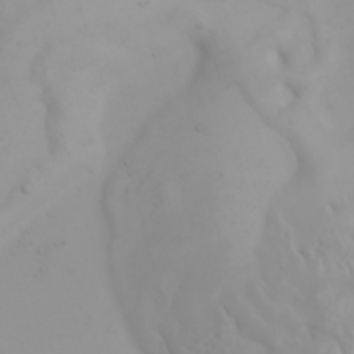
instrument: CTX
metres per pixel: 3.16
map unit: Nhu
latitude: -4.5573
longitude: -85.5749
